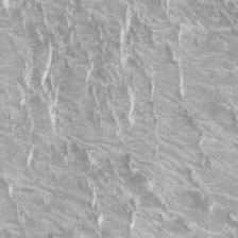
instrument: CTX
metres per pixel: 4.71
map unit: Aa
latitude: -8.8219
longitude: -71.7261
